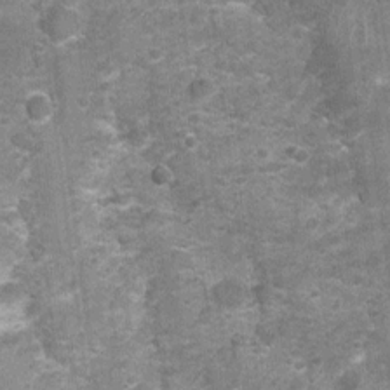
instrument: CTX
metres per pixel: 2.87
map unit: Nhu
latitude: 1.2914
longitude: -17.4426
